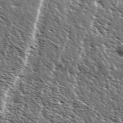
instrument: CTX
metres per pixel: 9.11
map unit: Ave
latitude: 37.1403
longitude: -108.8002
